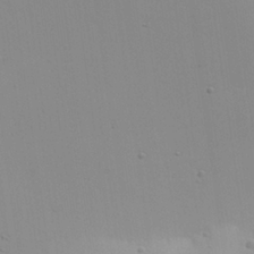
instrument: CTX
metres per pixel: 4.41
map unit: eHh
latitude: 25.6316
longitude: -69.9906
